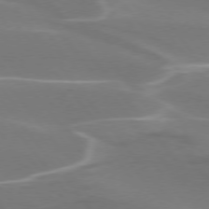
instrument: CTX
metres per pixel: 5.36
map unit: lApd
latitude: 75.2915
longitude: -62.7813
